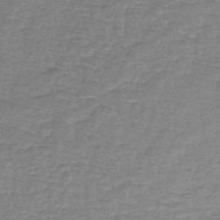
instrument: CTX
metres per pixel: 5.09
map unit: lHb
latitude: -44.2928
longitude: 57.2376
